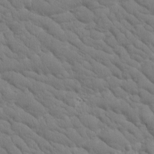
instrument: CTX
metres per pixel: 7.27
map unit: Htu
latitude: -1.3510
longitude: 174.1227
